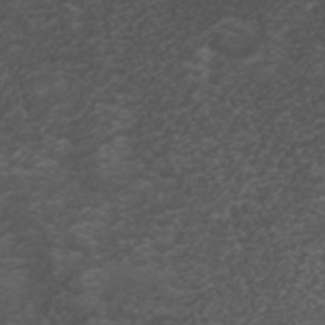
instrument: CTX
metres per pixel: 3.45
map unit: ANa
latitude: 35.8583
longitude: 14.2929
